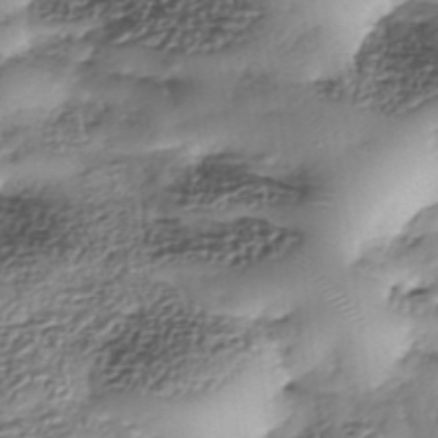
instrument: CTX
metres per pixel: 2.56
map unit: Nhe
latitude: -37.8611
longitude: -148.4223
